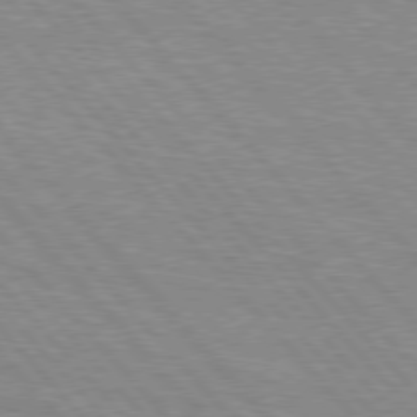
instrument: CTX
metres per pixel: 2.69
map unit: Hpe
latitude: 76.6868
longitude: -150.4412
